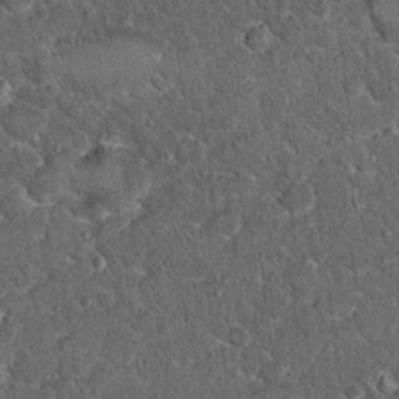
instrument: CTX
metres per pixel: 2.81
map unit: Hto
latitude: 15.8584
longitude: -34.6868
